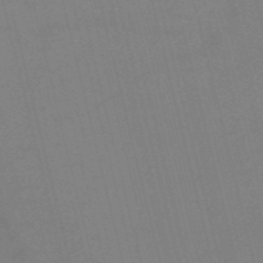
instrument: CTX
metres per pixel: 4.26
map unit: HNb
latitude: -52.8030
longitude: -46.9892
